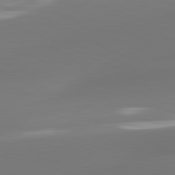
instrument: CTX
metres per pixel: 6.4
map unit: lApd
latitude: 81.3859
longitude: -161.3859
